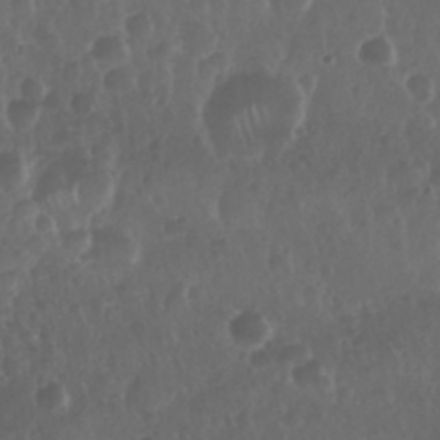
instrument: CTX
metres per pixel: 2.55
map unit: Nhu
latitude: 29.1970
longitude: -56.5167
